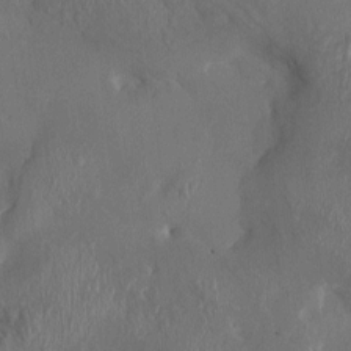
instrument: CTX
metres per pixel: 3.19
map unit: HNhu
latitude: 3.4048
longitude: -6.3089
